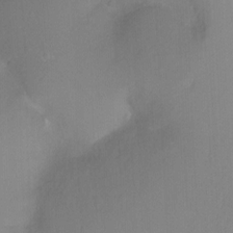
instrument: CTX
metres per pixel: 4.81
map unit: Ht
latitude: -8.7274
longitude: -37.3482
